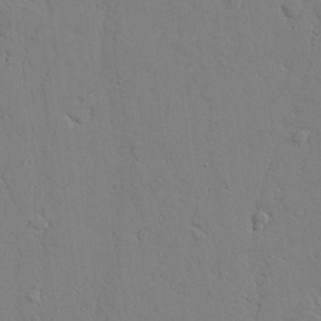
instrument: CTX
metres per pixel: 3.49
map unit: lAvf
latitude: 24.1388
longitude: -109.7071
